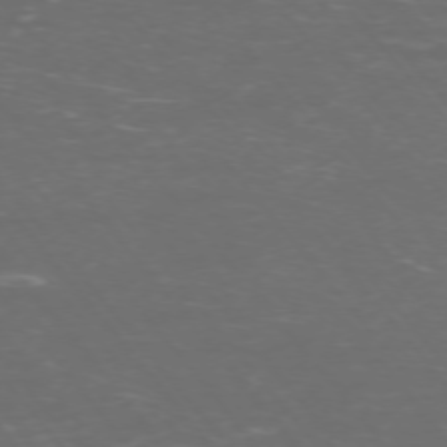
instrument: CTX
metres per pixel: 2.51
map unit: Ap
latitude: -74.2740
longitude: -74.1200
